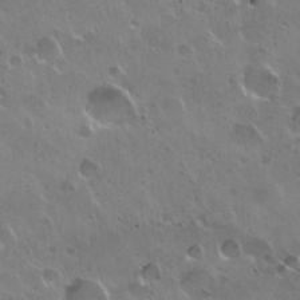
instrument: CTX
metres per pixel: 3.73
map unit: Nhu
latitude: 30.2334
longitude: -55.4993
